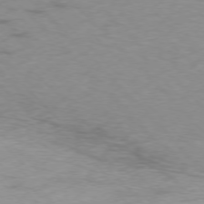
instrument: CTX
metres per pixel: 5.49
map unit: Ap
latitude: -76.7085
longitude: -65.2915
